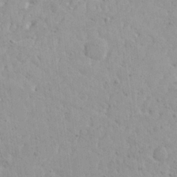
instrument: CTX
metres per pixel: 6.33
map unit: Ave
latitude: 18.1389
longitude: -141.1214
